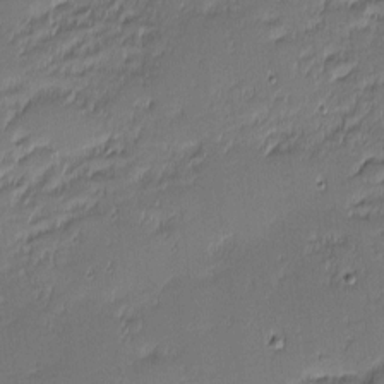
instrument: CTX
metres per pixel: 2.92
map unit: eHh
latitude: -2.6140
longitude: -83.4048
